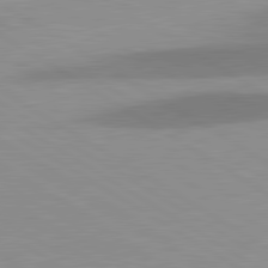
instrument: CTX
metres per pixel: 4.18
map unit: lApd
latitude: 81.1781
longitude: 160.9353
